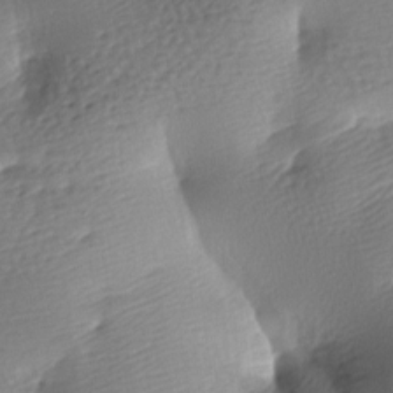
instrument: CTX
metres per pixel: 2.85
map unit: lAa
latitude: -8.5196
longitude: -127.2348
